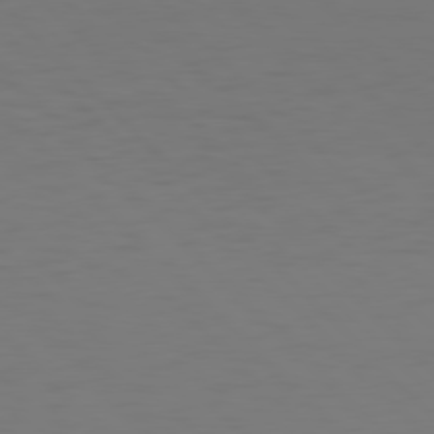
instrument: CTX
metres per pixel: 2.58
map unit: Hpe
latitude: 77.4048
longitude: -169.6694
